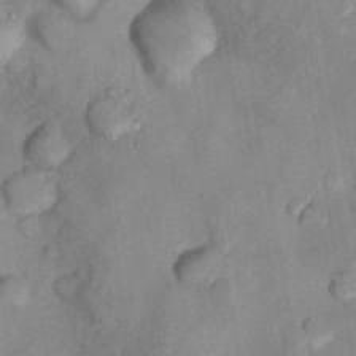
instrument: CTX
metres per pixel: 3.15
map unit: Nhu
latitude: 9.4615
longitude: -25.8772
